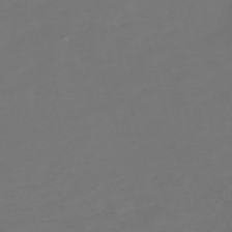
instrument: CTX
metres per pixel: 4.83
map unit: Nve
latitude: -59.1809
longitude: 56.3495
